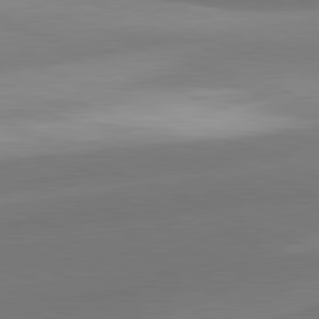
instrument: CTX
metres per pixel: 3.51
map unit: lApd
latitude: 81.5749
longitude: 129.7667
